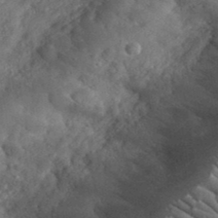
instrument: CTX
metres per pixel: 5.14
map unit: lHvf
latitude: 36.9703
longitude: -87.7072
